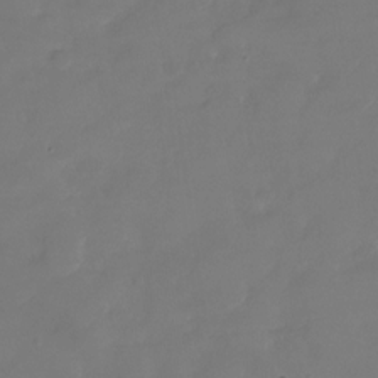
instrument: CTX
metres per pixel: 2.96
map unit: Nhu
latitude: -28.4629
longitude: -71.9339
